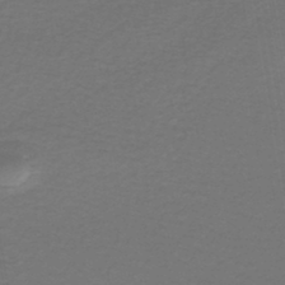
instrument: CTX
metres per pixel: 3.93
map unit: lHb
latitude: -45.9367
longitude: 71.8045
